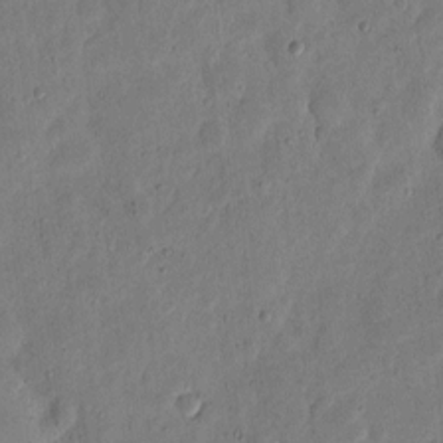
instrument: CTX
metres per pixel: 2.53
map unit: eHh
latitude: 5.6316
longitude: -71.4237
